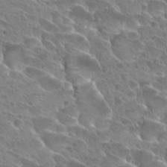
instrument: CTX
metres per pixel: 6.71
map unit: Hto
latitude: 27.9339
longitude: -39.3293
